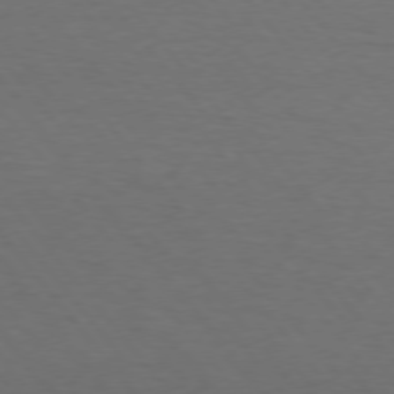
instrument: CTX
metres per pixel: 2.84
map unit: Hpe
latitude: 74.9703
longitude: -131.8962
